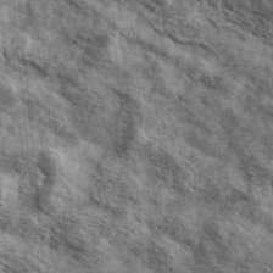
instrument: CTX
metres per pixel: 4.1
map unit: Ave
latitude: 42.4601
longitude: -107.0836
